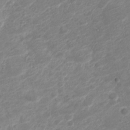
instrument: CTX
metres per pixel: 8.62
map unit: Nve
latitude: -19.4832
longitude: 106.2362
